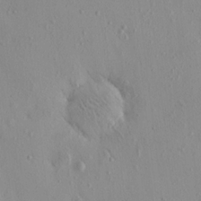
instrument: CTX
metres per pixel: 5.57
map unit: eHh
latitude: -0.3873
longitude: 18.0661
